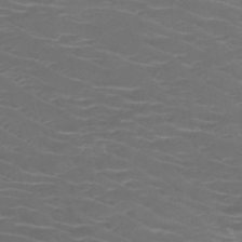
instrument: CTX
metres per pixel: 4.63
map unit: HNb
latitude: -49.2943
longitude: -46.5735
